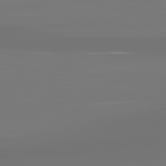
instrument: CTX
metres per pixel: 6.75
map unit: lApd
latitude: 83.3859
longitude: -131.9151
